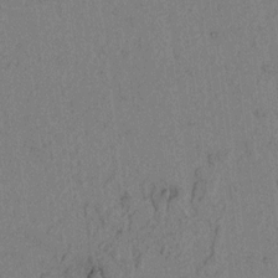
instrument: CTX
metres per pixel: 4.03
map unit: lAvf
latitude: 4.4979
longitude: 158.0283
